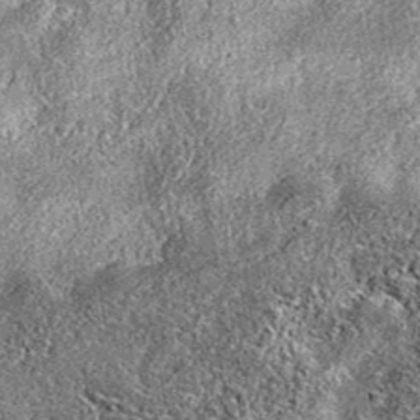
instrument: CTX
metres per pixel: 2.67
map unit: eAb
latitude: 37.3292
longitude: 106.4818
